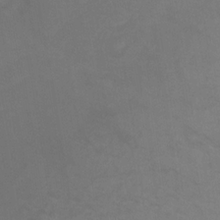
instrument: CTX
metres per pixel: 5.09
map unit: Ht
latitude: -0.8030
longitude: -32.4223
